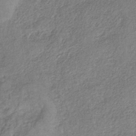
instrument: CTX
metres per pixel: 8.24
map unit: HNb
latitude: -33.1998
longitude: 59.4265
